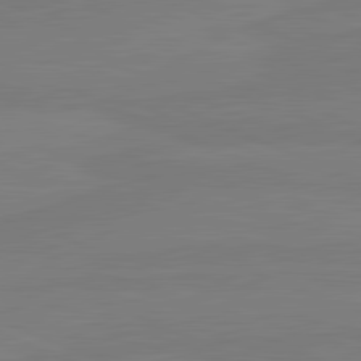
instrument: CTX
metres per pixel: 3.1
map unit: lApd
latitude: 81.6127
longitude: -179.3671
